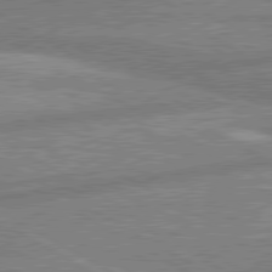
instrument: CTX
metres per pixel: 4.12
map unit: lApd
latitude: 80.2711
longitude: -171.5749
